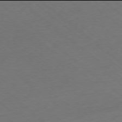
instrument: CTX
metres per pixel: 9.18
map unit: Ap
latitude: -78.0094
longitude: -96.1767
